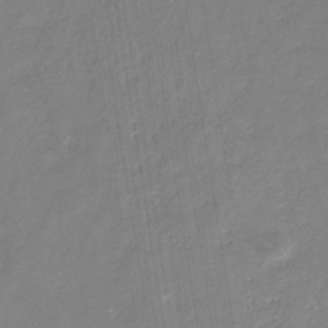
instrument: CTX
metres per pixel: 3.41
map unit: eHb
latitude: -34.8975
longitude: 73.5021
